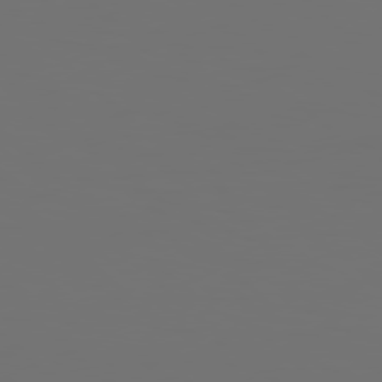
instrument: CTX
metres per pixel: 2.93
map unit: Hpe
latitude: 78.0444
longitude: -177.1781
